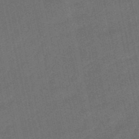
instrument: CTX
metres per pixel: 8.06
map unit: lHb
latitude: -50.5763
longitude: 80.7841
